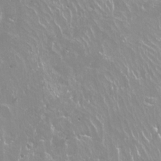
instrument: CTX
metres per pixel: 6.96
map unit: Ht
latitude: -14.3307
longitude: -42.5735
